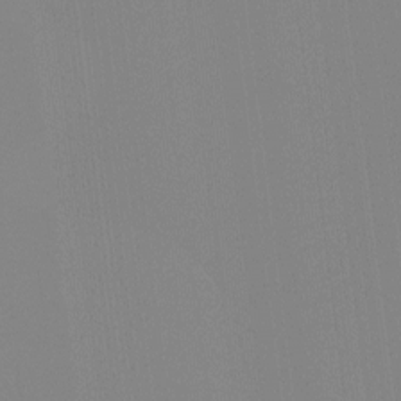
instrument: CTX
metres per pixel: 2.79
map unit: Hto
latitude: -8.0094
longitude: -51.4993
